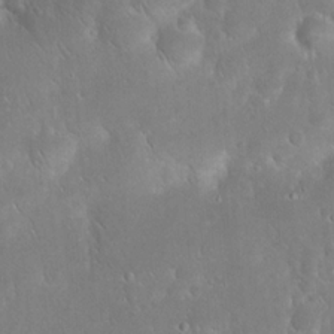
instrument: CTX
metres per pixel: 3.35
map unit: eHh
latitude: 22.3845
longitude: -58.2334
